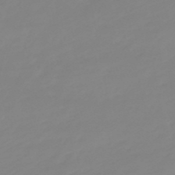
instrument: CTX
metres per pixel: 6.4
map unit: eHb
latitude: -48.9353
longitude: 84.4629
